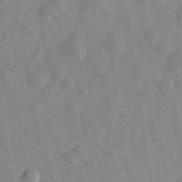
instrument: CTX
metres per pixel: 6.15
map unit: eHh
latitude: 32.8569
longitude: -78.4412
